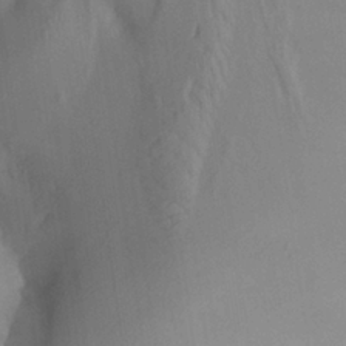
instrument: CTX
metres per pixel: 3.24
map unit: Aa
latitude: 25.1403
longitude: -132.9136
